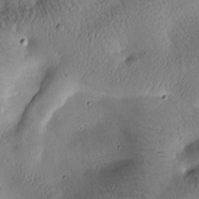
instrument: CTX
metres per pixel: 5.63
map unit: Htu
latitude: -1.0676
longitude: 170.7841
